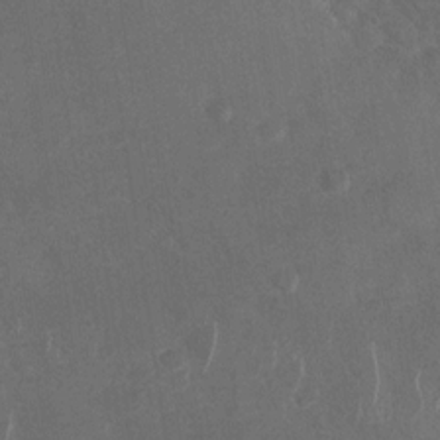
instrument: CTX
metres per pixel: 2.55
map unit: Nhu
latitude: -29.6155
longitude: -61.8961
